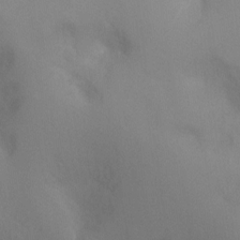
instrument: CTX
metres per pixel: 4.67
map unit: Ht
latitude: -9.3510
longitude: -31.3860
